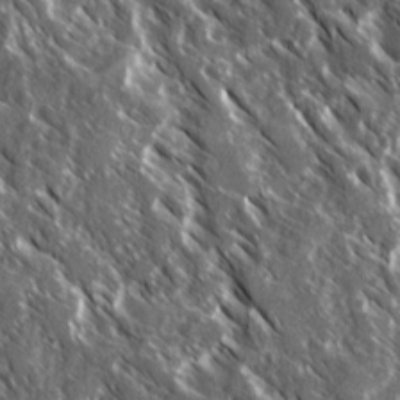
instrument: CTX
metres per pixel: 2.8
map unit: Ave
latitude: 14.8947
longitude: -133.8017
